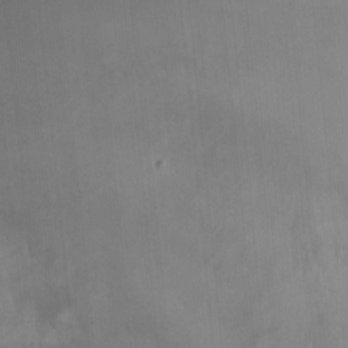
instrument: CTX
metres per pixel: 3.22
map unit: Ht
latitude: -0.6141
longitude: -17.2915
